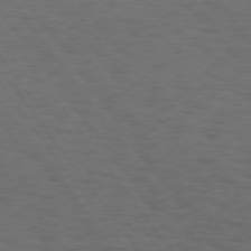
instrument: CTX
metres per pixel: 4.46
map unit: Hpe
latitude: 74.7624
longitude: -133.1403
